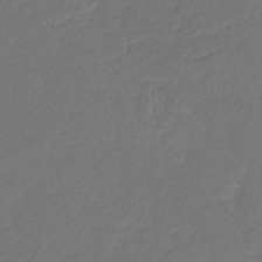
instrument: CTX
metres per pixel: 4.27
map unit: eHb
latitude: -30.4629
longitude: 65.4077
